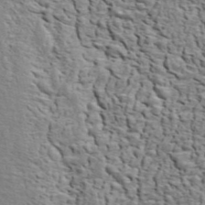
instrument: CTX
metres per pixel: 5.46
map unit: ANa
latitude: 46.4601
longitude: -84.5924
